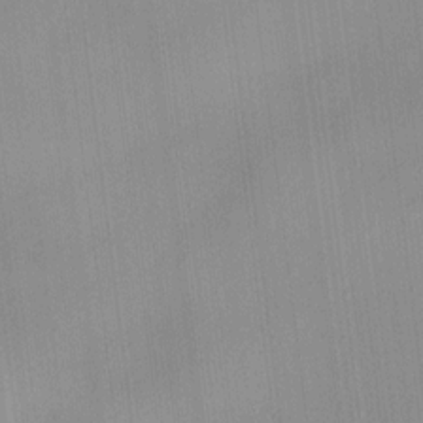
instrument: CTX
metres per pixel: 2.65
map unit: HNhu
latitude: 11.1403
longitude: 9.8422
